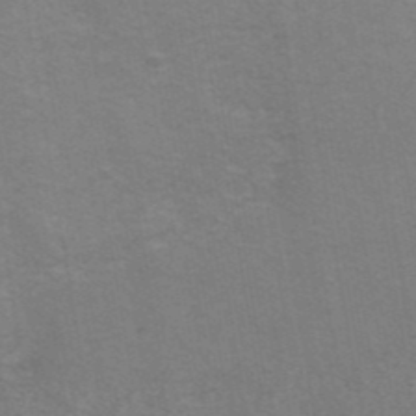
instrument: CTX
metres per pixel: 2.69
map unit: eAb
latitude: 41.8016
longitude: 105.9367
